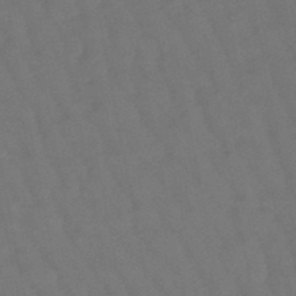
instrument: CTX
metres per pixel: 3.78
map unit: lHb
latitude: -47.5777
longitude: 80.9731
